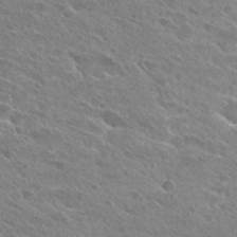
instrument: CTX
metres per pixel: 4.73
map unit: Hto
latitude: 26.5357
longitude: -41.2536
